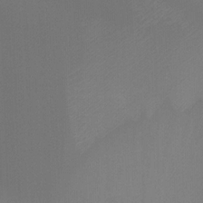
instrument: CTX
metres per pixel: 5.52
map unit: Ht
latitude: -14.3118
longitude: -58.2334
